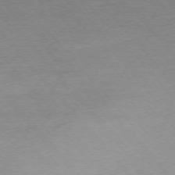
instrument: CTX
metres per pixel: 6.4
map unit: Ap
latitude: -75.9556
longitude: -94.3467
